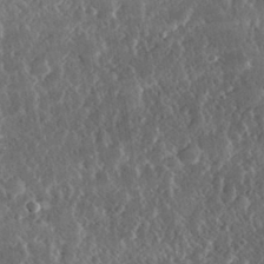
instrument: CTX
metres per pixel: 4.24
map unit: lHvf
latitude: 31.9906
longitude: -90.8947
